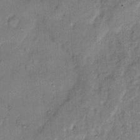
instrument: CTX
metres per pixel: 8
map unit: Hto
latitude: 9.3671
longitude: -61.5938
